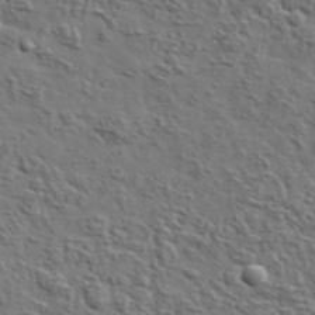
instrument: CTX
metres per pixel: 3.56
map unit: lHvf
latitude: 37.6694
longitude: -88.8380
